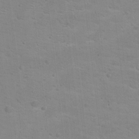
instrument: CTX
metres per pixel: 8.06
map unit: Hto
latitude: 16.9325
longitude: -39.0647
